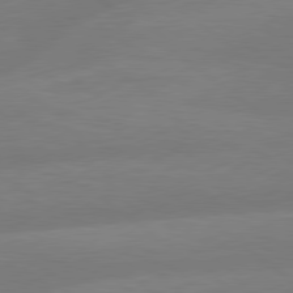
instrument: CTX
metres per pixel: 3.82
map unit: lApd
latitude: 79.4994
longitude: -148.1578
